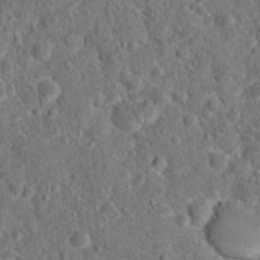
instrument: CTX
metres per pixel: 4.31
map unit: Hto
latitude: 15.7261
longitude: -39.0269
